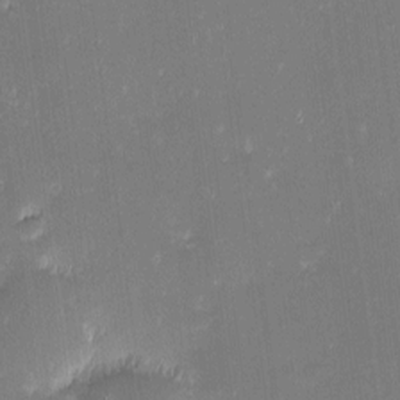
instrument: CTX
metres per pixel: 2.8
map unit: eHh
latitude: -2.8407
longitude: -86.2144
